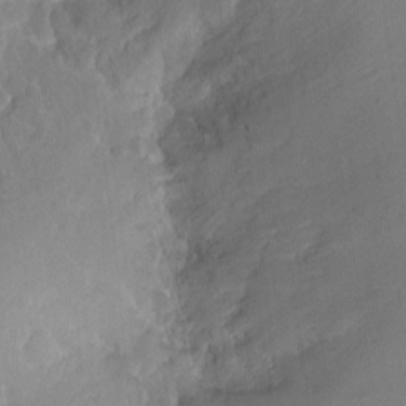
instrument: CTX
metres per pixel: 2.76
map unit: Hto
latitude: -12.6896
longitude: -39.1781
